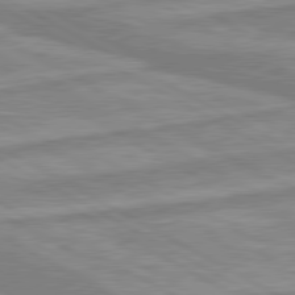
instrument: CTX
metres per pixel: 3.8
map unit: lApd
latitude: 80.2711
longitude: -173.8583
